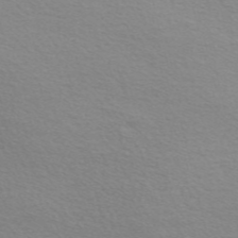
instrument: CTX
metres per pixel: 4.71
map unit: Nve
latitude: -56.6707
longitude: 60.0472
